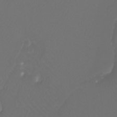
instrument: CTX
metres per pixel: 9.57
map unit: Htu
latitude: -4.9163
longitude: -89.3293
